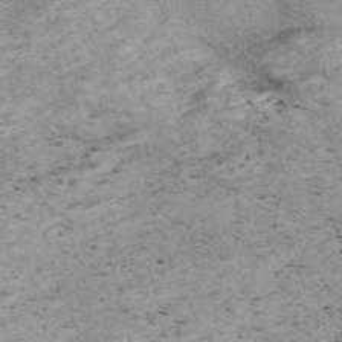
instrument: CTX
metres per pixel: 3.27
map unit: Nve
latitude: -58.7085
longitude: 65.7667
